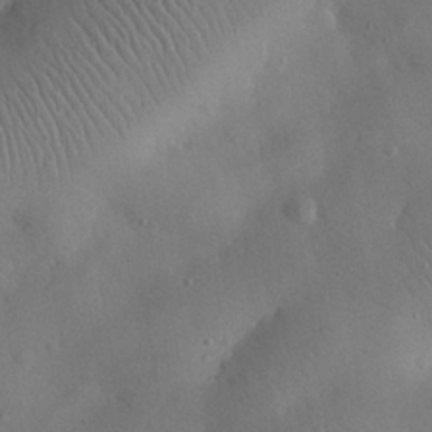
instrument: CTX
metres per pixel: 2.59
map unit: eHh
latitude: 25.9906
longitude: -67.8772
